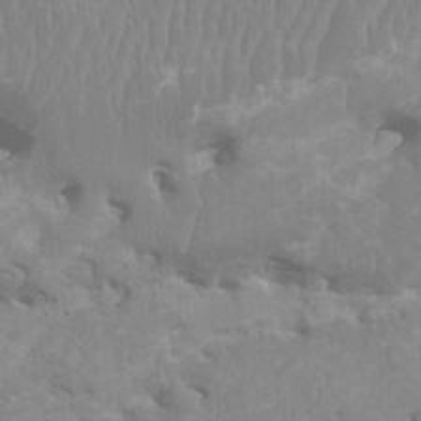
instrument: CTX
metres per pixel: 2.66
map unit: HNhu
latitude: 2.5357
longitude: -2.3278
